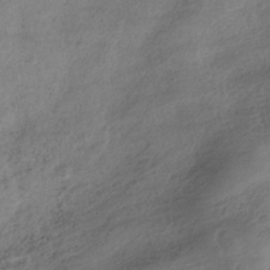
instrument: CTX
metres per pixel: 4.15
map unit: HNhu
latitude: -39.8989
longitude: 97.6911
